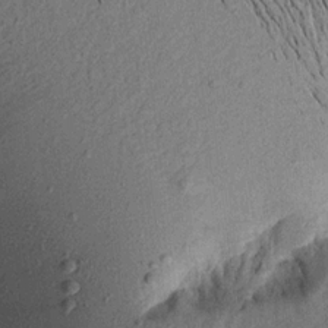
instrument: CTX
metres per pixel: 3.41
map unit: Aa
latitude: 17.5371
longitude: -145.0647
